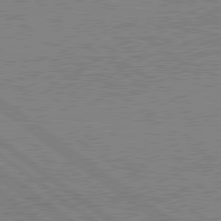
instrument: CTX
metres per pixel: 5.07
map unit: lApd
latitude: 79.4238
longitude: 167.2565
